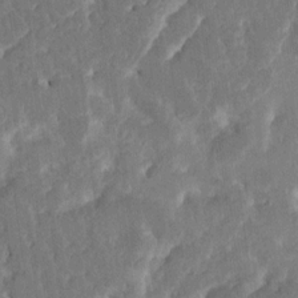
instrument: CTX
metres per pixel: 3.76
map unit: HNhu
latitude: 5.6505
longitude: -6.5357
